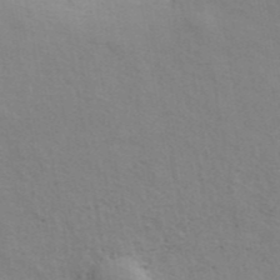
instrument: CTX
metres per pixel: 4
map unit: ANa
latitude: 42.8758
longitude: 29.2754
